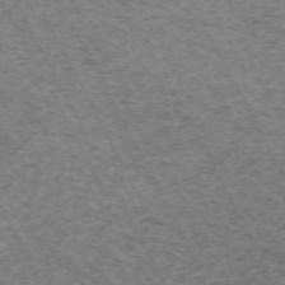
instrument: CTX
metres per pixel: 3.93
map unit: Hpe
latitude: -71.2565
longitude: 11.9745
